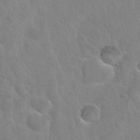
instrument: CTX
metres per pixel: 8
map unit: Nhu
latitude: 31.5183
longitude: -53.9339
